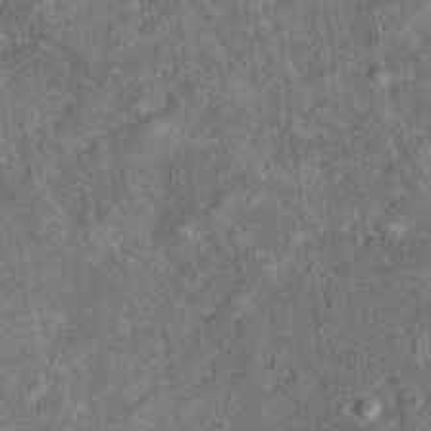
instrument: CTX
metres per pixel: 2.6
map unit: Ht
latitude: 9.8772
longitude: -38.1578
